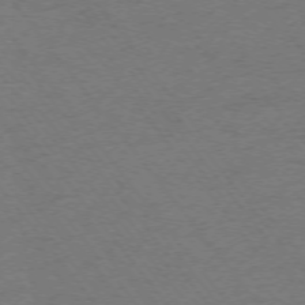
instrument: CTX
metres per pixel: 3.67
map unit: Ap
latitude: -74.6330
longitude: -72.6113
